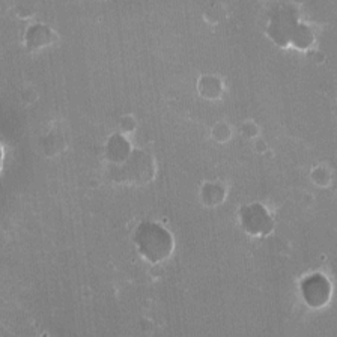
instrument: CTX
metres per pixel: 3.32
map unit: HNhu
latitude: -2.3495
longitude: -3.9717
